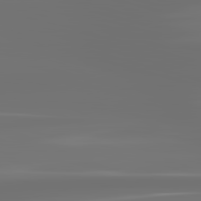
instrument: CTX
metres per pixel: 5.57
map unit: lApd
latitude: 83.4993
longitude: -130.9136
